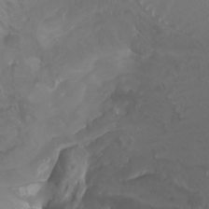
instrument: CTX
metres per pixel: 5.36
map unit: Nhu
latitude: -8.4062
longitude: -93.1403
